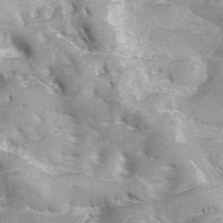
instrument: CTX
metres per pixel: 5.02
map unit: Hve
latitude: 32.4223
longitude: 148.4818
